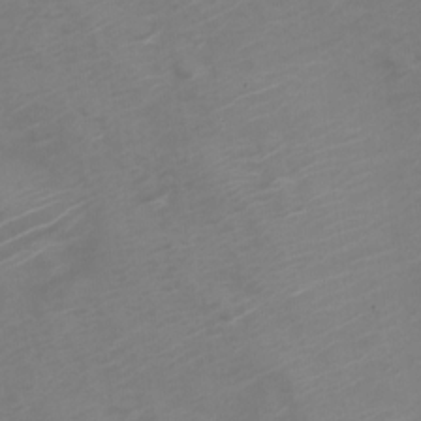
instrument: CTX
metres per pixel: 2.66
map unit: Nve
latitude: -21.0297
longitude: 106.2362
